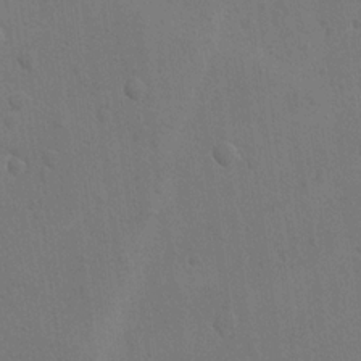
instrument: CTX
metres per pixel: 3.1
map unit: lAvf
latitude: -9.3698
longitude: -120.1011
